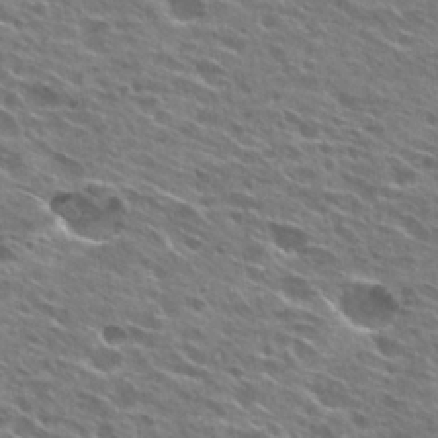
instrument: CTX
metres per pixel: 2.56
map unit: Hto
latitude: 27.0459
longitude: -44.3467
